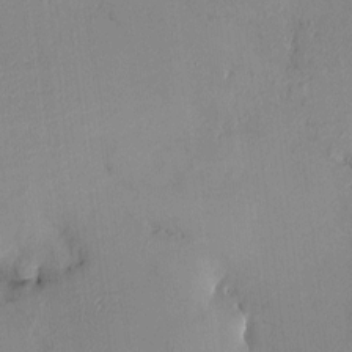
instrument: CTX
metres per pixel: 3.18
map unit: HNhu
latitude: 7.1214
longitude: 4.9541
